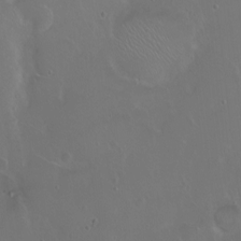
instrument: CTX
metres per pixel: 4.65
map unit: eHh
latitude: 0.9702
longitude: -54.4034
